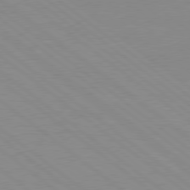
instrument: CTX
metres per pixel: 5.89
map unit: Hpe
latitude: 78.4223
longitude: -124.5734
